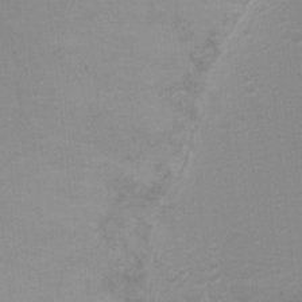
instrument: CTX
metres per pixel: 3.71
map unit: Ht
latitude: 1.8961
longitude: -25.7638
